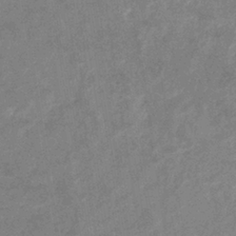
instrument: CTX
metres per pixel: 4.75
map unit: eHb
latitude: -36.0283
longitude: 76.8597
